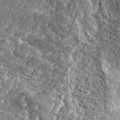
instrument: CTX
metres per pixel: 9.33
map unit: eHh
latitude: 42.6302
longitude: -90.1389
